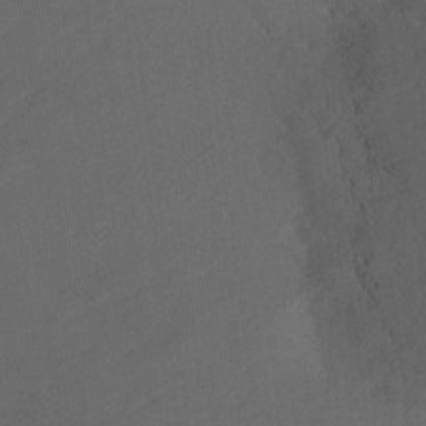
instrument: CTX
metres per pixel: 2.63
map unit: Nhu
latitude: -12.5952
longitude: -72.8380
